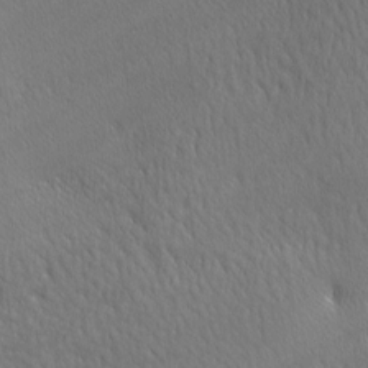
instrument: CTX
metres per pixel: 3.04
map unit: lAa
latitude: -8.0850
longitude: -125.4426
